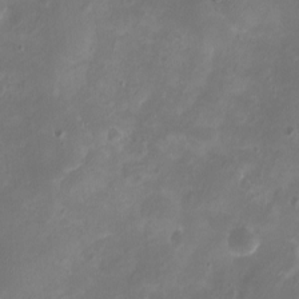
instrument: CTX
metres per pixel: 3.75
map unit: eHh
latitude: -5.6344
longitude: -77.7260
